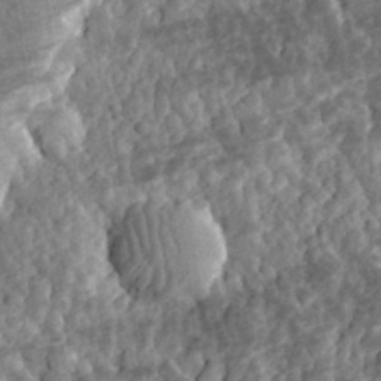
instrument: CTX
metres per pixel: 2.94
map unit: eHh
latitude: 31.3671
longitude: -80.3656
